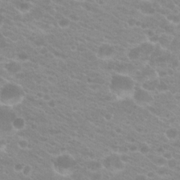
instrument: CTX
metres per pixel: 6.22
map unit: Hto
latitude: 20.4223
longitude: -37.1592
